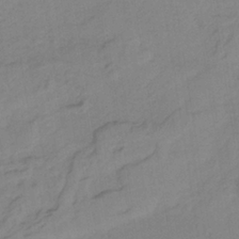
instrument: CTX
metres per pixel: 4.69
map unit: HNb
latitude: -35.1998
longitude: 56.8597
